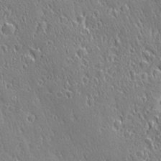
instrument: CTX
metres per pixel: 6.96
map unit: Ave
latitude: 21.3671
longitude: -136.2523
